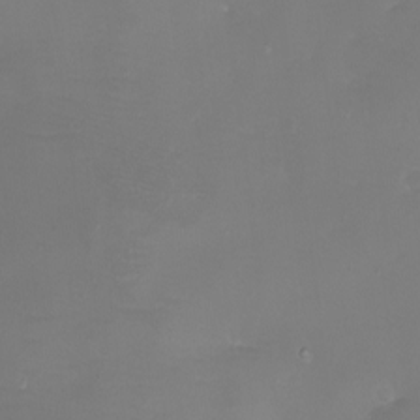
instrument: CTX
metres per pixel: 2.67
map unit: eHh
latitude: -6.1794
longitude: -78.5735
